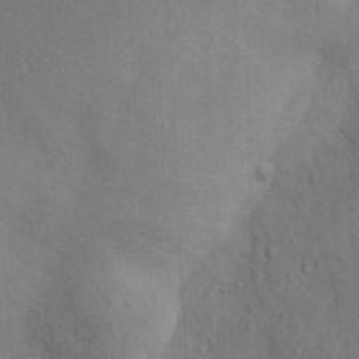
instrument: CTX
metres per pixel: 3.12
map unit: Nhu
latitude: 11.6316
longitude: -28.1011
